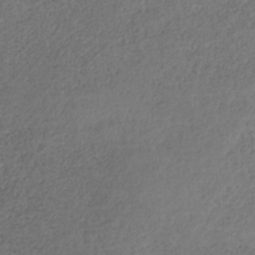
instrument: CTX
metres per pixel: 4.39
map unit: HNb
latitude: -33.1243
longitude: 56.1606
